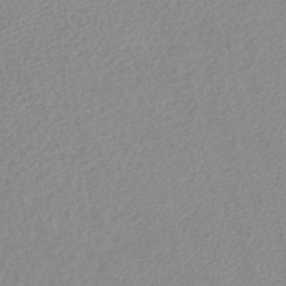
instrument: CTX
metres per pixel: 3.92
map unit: lHb
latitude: -42.4628
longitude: 73.5777
